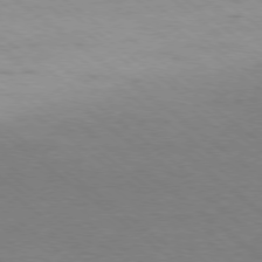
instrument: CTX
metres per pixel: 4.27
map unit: Ap
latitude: -78.5762
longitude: -92.9135
